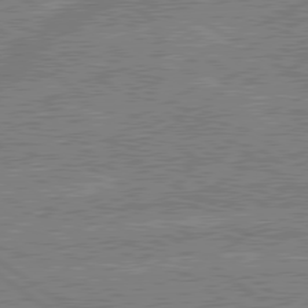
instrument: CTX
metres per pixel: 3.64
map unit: lApd
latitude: 79.5560
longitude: -144.3656
